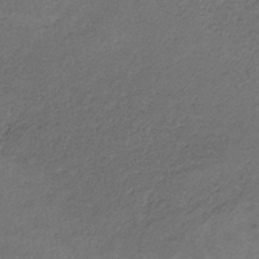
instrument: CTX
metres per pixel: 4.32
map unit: HNb
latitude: -32.1417
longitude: 61.6722
